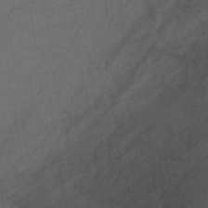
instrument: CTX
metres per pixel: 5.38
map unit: lHb
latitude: -38.8597
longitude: 71.3510
